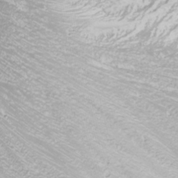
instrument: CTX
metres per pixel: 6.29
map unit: Nhu
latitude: -1.0865
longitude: -80.6301
